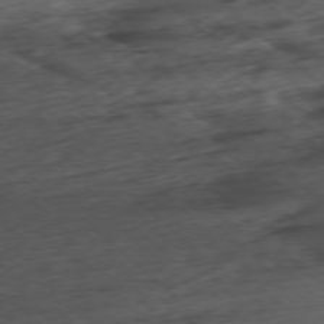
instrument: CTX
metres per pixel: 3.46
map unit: Ap
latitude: -77.7478
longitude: -91.8205
